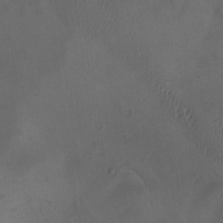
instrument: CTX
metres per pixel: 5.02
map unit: Ave
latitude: -7.7666
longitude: -122.1389
